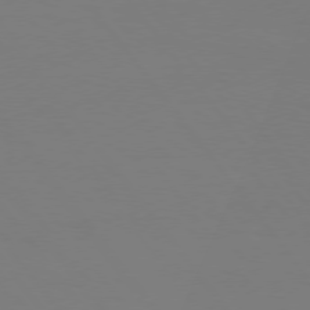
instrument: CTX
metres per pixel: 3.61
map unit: Hpe
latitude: 75.7450
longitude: -138.5924
